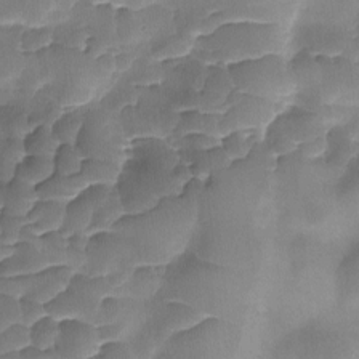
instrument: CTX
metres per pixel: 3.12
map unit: Ave
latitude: -9.4076
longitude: -122.6679
